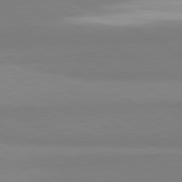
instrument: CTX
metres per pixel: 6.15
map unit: lApd
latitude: 81.4993
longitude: 159.5399
